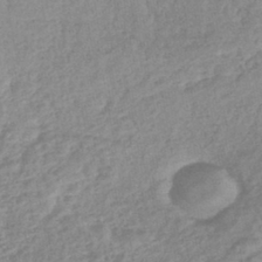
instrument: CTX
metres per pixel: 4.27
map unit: lHb
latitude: -42.3873
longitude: 73.4076
